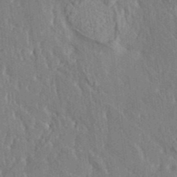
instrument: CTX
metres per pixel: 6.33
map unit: HNhu
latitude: 5.0269
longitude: 10.5385
